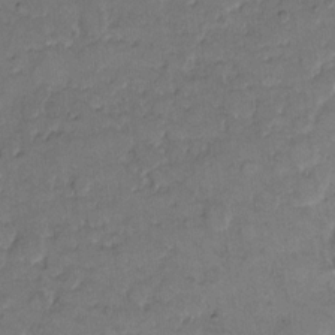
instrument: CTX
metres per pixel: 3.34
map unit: eHh
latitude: 8.7813
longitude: -64.1578
